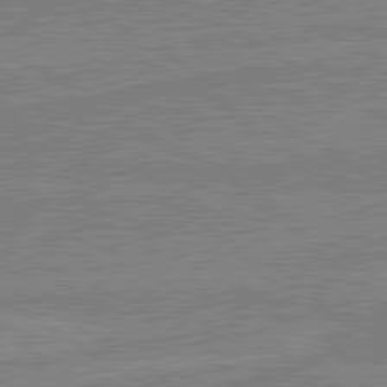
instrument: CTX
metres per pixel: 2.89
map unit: lApd
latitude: 80.4223
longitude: 170.1039
